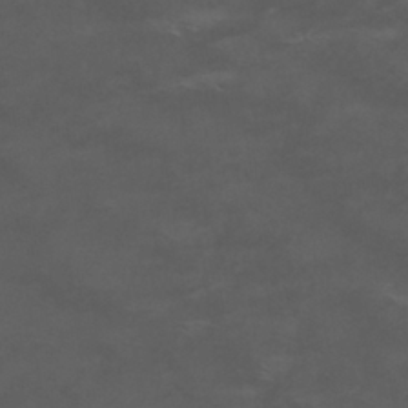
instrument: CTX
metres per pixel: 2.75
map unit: Nhu
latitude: 26.2901
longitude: -53.2159
